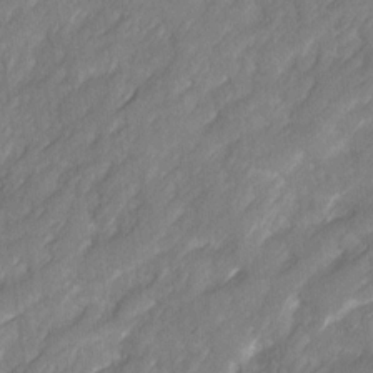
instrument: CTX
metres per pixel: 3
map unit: Ave
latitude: 16.7435
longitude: -135.1592
